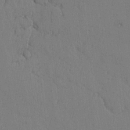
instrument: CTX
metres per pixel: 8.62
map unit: lAvf
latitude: -5.7855
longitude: -114.1577
